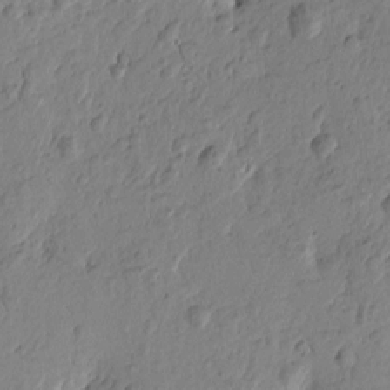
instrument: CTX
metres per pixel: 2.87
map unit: Htu
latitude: -1.7478
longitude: -178.1956
